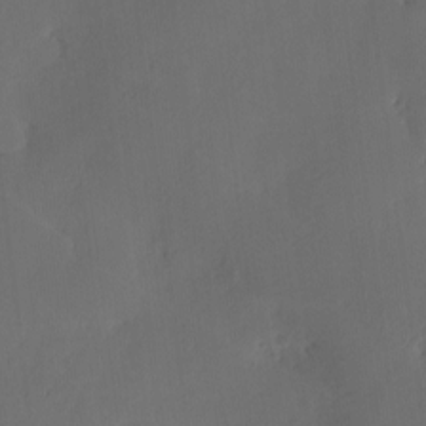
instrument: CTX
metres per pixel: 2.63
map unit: eHh
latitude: -3.8044
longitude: 17.1809
